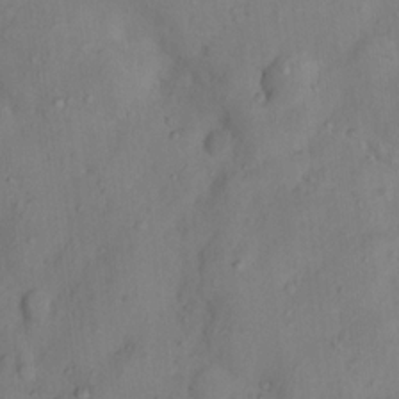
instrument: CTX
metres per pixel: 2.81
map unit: Nhu
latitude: 11.3104
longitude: -28.9325
